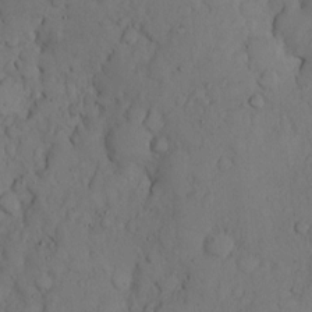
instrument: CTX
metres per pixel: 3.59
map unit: Hto
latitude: 8.7435
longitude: -57.8772
